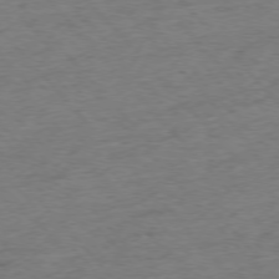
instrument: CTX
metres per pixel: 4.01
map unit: Hpe
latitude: -76.5952
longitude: -11.6505
